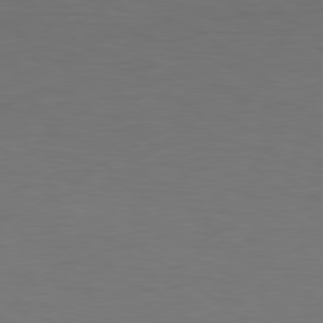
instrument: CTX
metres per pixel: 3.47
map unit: Hpe
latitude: 78.7813
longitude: -150.1200
